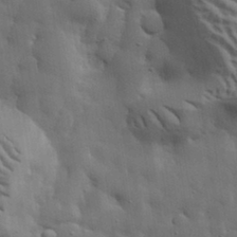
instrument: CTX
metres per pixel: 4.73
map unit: lHvf
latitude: 31.8773
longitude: -88.2523
